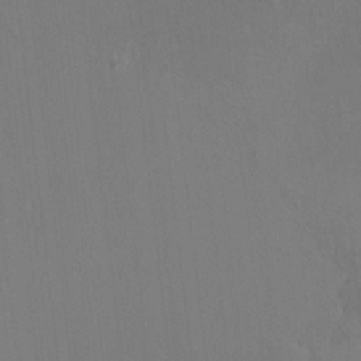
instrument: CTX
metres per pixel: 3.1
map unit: HNhu
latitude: 7.4804
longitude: 3.8989
